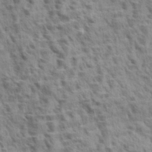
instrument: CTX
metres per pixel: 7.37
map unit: eHh
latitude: 33.1592
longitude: -141.1403
